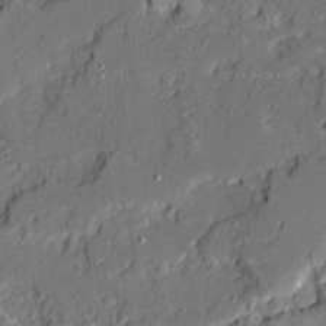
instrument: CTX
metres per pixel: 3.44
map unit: Ave
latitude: 19.8016
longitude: -128.4034
